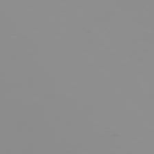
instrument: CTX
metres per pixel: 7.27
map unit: Hpe
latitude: -75.9745
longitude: -9.8772
